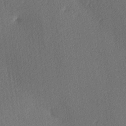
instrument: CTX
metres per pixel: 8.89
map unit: lAa
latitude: -9.6911
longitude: -127.3671
